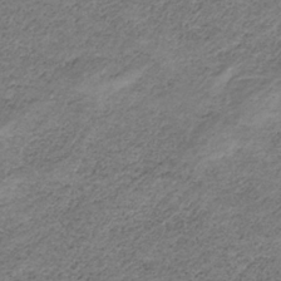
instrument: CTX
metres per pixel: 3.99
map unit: HNb
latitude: -32.8597
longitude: 61.2754
